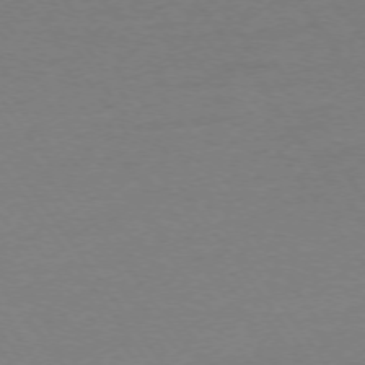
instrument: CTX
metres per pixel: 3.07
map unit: Ap
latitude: -75.0487
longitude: -81.0080
